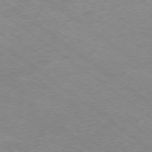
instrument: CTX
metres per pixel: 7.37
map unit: Hpe
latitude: -78.9730
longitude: -22.3845
